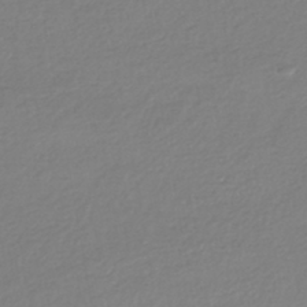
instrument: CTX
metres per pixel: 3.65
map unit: HNhu
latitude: -44.3495
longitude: 95.1620
